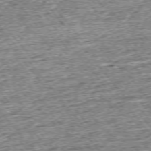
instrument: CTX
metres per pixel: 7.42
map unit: Ap
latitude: -75.5211
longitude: -91.7450
